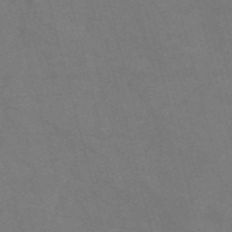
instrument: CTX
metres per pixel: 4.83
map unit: Nve
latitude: -57.7855
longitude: 51.6155
